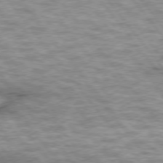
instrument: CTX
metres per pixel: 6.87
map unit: lApd
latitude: 75.1970
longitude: -48.8947
